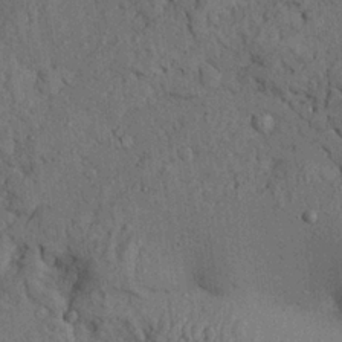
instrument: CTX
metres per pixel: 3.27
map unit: Ave
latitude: 23.9717
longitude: -133.7261
